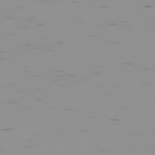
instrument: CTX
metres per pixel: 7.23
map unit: Ap
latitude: -78.1416
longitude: -64.4034
